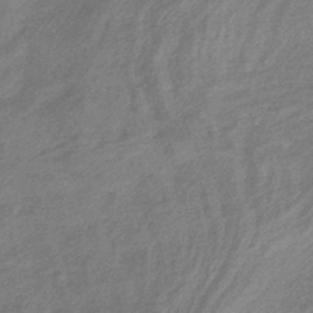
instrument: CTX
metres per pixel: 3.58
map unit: eHb
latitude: -33.0865
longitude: 73.6344
